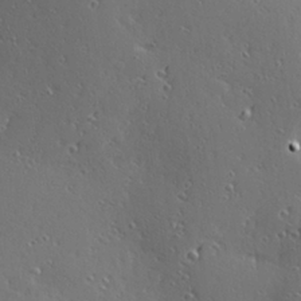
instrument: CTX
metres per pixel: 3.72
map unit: Hve
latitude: 27.7639
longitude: -92.7624
